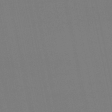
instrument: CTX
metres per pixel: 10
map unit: eHb
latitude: -50.2739
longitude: 75.9178
